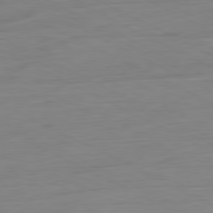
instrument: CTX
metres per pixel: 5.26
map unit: Ap
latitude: -80.9920
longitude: -77.4426
